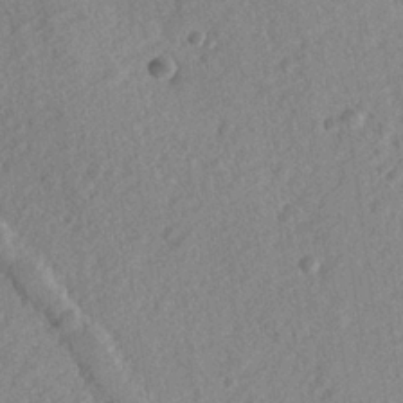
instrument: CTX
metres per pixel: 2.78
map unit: lHvf
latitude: 23.6127
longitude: 144.3306
